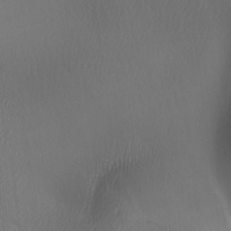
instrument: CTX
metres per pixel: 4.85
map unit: lAa
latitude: -6.4818
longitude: -122.2711
